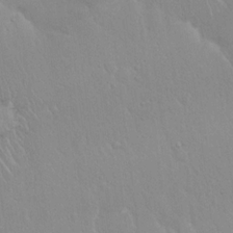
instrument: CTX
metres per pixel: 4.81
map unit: Hto
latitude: 17.4804
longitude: -58.0444
